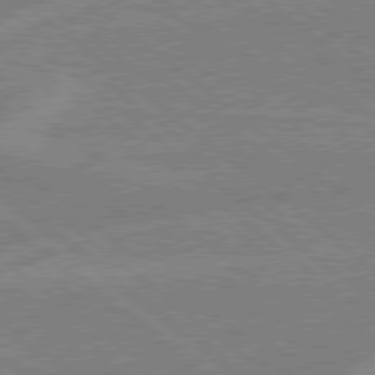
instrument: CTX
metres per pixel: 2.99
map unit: Hpe
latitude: 78.6491
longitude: -160.3089
